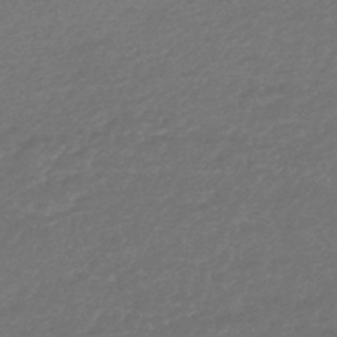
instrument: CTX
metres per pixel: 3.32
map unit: HNhu
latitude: -45.8422
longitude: 93.6533
